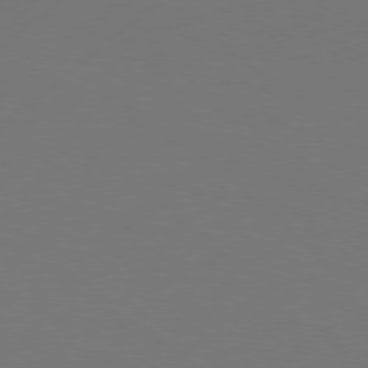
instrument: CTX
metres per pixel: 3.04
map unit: Hpe
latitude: 76.2144
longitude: -130.6491
